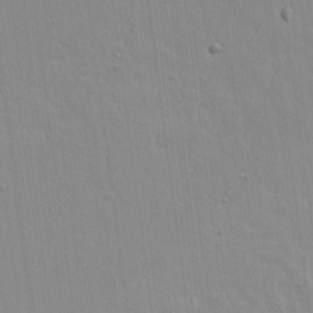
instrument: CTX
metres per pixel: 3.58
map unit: lAvf
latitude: 16.2712
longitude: -128.3656
